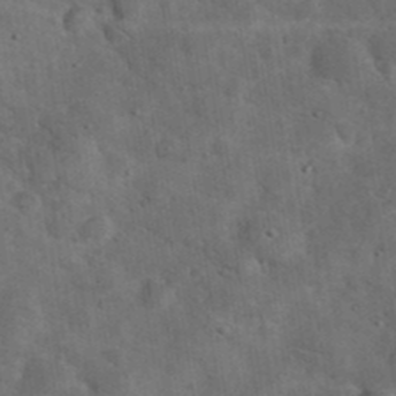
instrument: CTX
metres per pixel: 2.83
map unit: eHh
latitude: 37.4427
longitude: -67.0836
